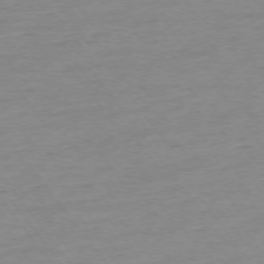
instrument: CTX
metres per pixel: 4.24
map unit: Ap
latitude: -75.3321
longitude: -80.6490
